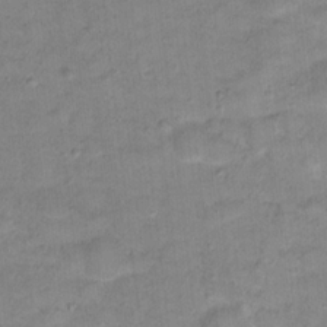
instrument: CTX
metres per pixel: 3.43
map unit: Hto
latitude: 17.7450
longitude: -39.1403
